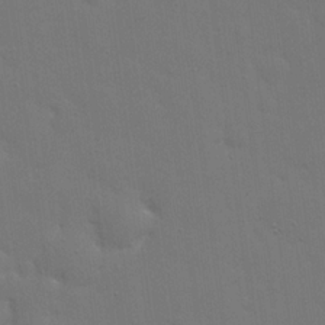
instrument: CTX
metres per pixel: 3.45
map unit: eHh
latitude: 19.8772
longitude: -67.0458
